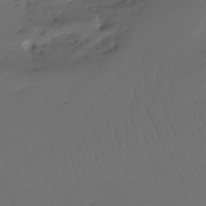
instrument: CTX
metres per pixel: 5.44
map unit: Ht
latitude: -7.7099
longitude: -30.0822
